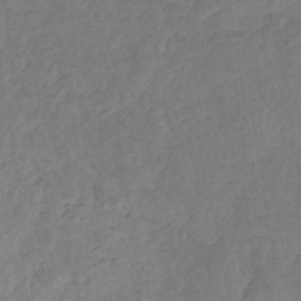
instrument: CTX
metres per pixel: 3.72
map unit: eHb
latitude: -33.9745
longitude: 76.2739
